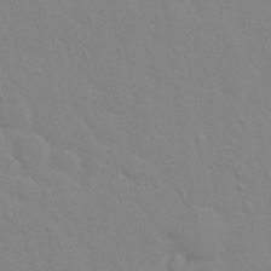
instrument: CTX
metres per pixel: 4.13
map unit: Hto
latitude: 17.0458
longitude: -39.7261
